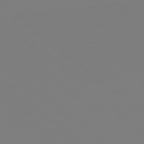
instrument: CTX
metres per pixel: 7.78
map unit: Hpe
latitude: 78.9703
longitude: -174.0444
